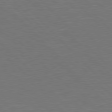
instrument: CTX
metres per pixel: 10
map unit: Hpe
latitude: 77.7638
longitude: -163.6694
